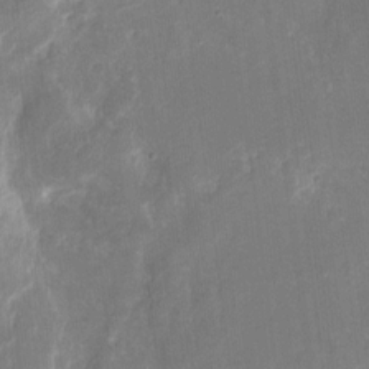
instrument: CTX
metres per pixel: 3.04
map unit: eHh
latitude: 9.6883
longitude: -71.1970
